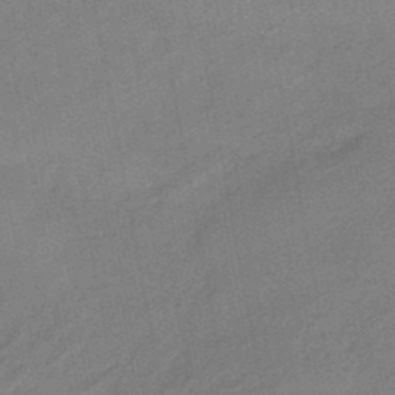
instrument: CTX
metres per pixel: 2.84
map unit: eHb
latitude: -46.8975
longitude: 85.6910
